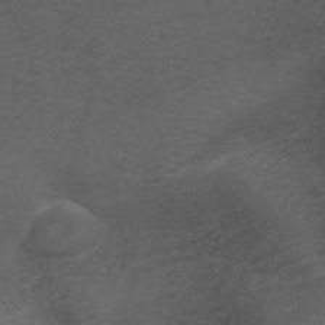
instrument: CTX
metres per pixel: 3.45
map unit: ANa
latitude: 38.8569
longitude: 23.1242
